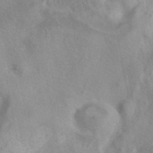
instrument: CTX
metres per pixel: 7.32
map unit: eAb
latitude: 40.8569
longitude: 105.2943
